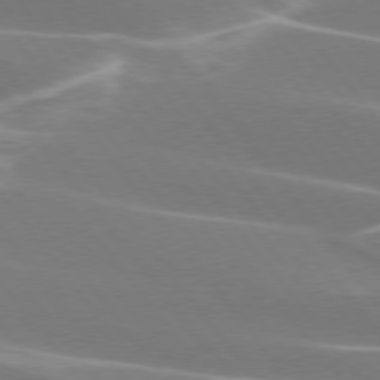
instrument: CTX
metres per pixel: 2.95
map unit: lApd
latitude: 75.3482
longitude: -62.7058
